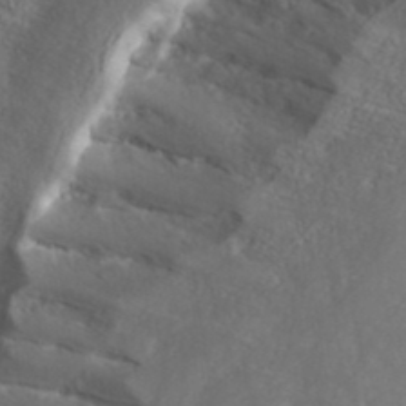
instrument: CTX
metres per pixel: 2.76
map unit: ANa
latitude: 40.5734
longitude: 23.5966
